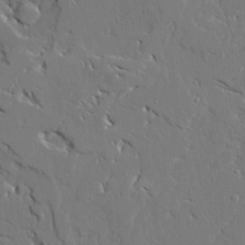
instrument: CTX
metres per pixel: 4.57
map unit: Ave
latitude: 23.3859
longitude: -129.6127
